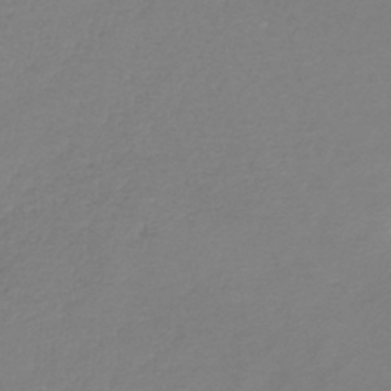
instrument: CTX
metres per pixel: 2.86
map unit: lHb
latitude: -42.1227
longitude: 74.2929
